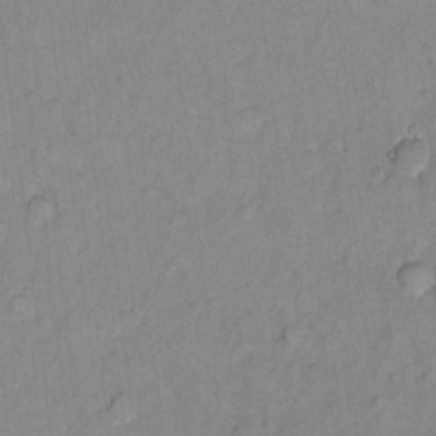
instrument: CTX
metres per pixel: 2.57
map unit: Hto
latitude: 7.7827
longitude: -36.2901
